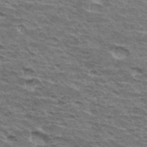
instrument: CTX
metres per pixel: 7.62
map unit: Hto
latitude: 34.6679
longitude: -42.9136
